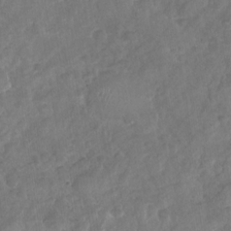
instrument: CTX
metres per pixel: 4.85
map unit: Nhu
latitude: -30.5951
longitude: -62.2334
